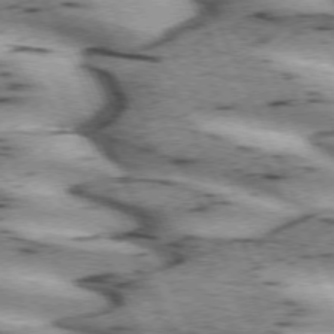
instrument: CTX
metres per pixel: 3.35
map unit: lApd
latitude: 72.4601
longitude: -54.2144
